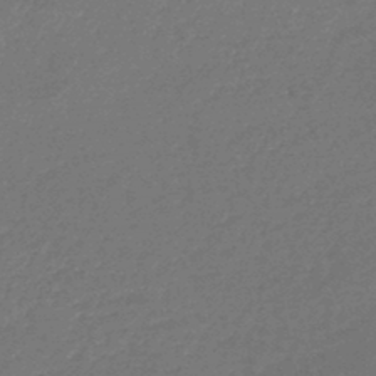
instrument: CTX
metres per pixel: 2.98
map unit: lHb
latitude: -43.5966
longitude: 79.6155
